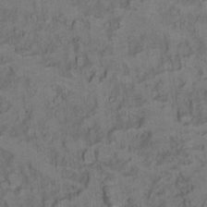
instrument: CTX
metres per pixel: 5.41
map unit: Ht
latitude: 11.6883
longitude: -32.9325
